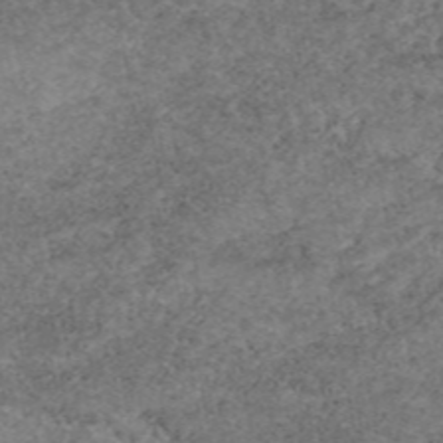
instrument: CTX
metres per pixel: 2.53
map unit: eAb
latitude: 47.6883
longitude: 113.5966
